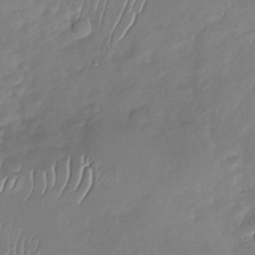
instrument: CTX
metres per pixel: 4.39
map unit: Nhu
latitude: -29.7667
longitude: -61.1781
